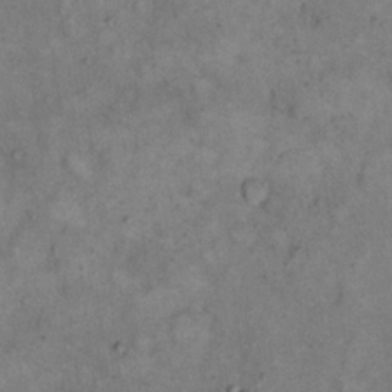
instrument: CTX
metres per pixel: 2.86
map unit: eHh
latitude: 17.6127
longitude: -62.6302
